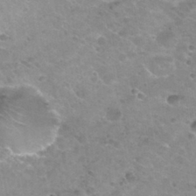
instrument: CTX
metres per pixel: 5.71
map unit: Nhu
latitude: 30.8380
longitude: -48.6302
